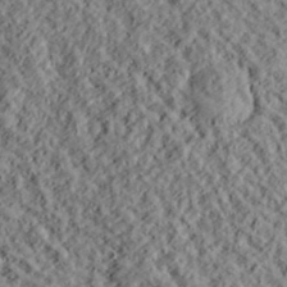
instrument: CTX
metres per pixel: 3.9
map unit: lHvf
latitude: 39.0269
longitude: -88.4601
